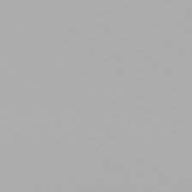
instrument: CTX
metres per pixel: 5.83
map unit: Hpe
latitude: 77.8394
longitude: -132.8947
